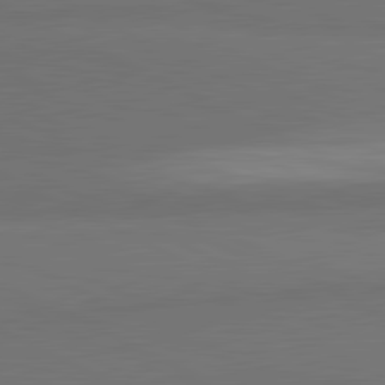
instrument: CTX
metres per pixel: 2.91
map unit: lApd
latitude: 81.9150
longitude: 158.6707
